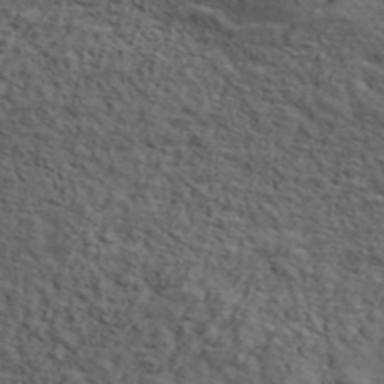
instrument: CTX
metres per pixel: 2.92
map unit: ANa
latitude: 47.7072
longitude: -82.9891
